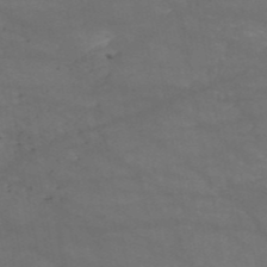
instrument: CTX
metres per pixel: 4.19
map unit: HNb
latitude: -51.8800
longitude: -39.5749
